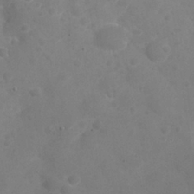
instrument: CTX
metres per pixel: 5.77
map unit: Nhu
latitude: 26.2334
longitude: -52.6491
